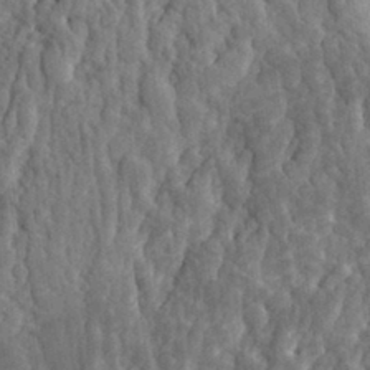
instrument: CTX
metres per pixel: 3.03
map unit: eHh
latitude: 31.8962
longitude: -79.8961
